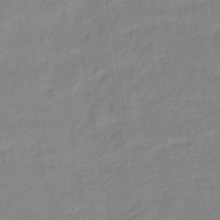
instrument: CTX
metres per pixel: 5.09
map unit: lHb
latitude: -40.6896
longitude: 77.3321
